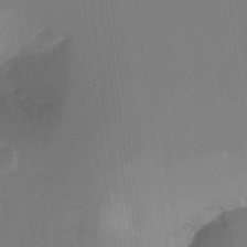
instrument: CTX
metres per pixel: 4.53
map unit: Ht
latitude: -16.2173
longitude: -45.8961
